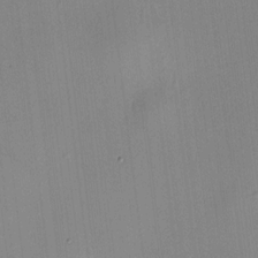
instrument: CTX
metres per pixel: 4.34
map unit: HNhu
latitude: 8.6680
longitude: 13.2754
